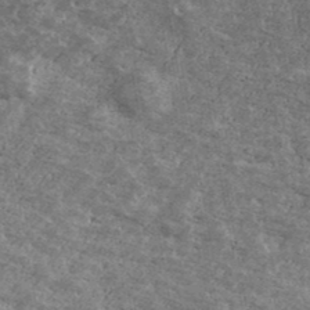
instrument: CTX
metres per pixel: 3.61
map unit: Ave
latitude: 40.4034
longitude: -108.5734
